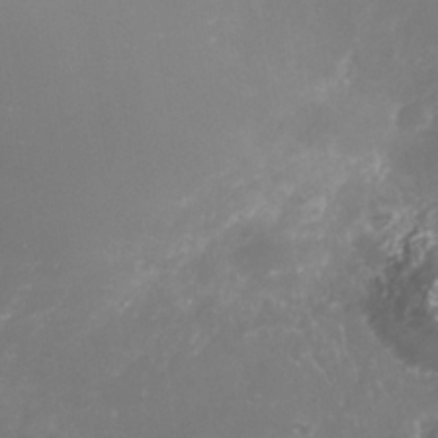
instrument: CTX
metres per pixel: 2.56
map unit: Nhe
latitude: -35.6722
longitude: -91.2915
